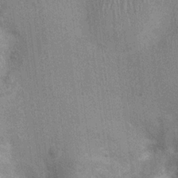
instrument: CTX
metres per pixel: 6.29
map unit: Ht
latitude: -1.5966
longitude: -15.8584
